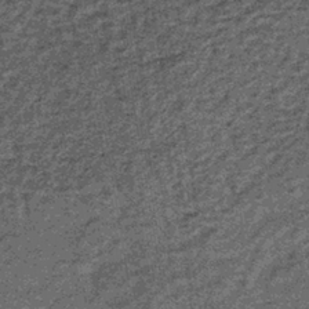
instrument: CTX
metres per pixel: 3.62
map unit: lHb
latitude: -38.8975
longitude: 66.0472
